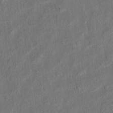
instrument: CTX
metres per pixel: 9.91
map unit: eHh
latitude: 6.1956
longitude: -76.8569
